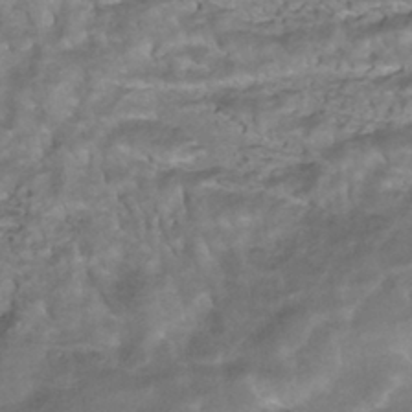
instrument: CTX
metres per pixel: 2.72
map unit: ANa
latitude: -41.2943
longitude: 105.3509
